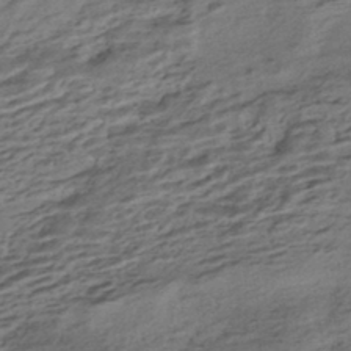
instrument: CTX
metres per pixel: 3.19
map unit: HNhu
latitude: -42.6896
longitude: 104.5007
